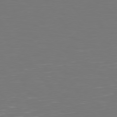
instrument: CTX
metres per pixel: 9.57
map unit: Hpe
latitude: 74.7057
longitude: -123.4993
